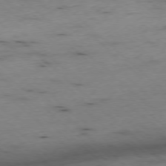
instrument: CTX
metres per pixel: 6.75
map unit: Ap
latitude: -77.3888
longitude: -89.8773
